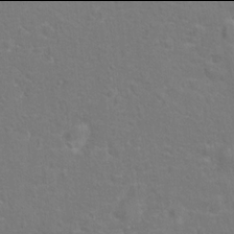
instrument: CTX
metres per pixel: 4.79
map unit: Hto
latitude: 13.9906
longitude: -38.8758
